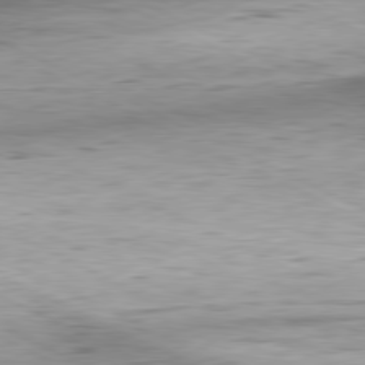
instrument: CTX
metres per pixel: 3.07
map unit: Hpe
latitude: -81.2565
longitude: 11.7478
